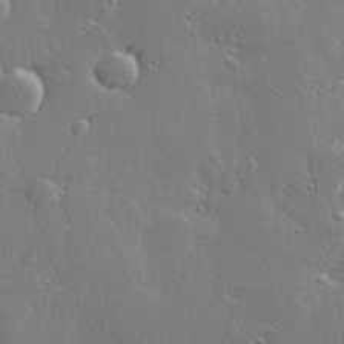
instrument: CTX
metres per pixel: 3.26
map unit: Hve
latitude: 28.5734
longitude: -92.0633
